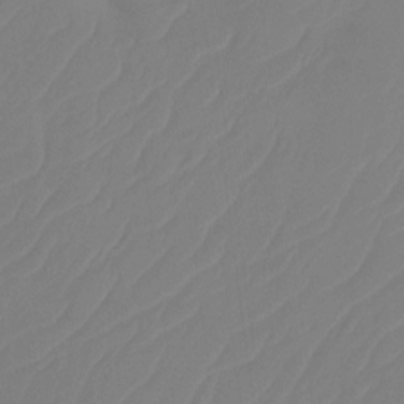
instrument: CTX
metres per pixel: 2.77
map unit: Htu
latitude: -14.2362
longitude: -49.9717
